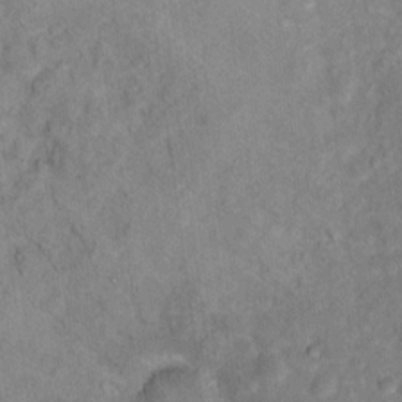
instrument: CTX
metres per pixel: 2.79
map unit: Hto
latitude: 14.2523
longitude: -37.7828
